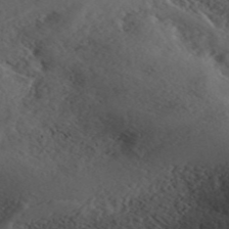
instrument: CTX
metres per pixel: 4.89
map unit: ANa
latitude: 41.5560
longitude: 55.1053
